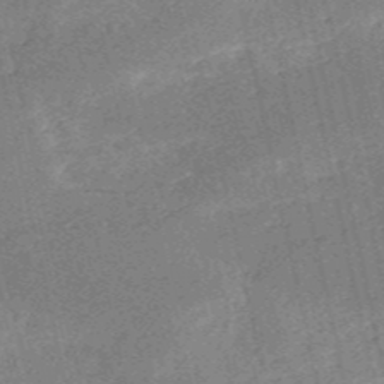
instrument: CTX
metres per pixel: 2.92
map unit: HNb
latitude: -53.5966
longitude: -40.5167
